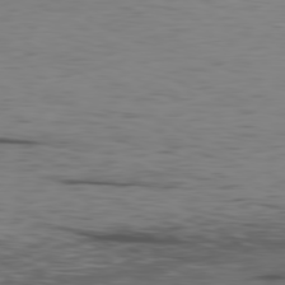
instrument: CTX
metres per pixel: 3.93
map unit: Ap
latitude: -80.1606
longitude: -92.1577
